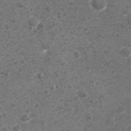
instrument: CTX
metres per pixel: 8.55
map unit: Nhu
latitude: 2.0633
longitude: -15.4616
